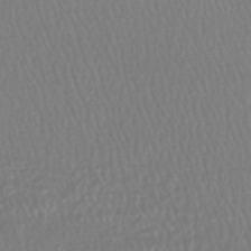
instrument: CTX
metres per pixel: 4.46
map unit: HNhu
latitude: -48.3307
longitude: 101.6343
